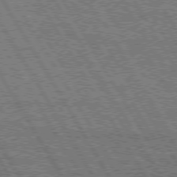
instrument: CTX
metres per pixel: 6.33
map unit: Hpe
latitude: 75.0836
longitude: -154.4223
